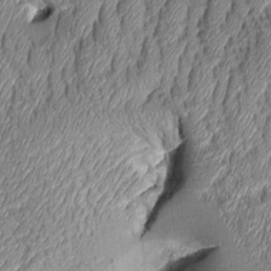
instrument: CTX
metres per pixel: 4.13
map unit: Aa
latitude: 9.3671
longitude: -128.9514
